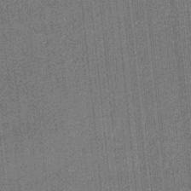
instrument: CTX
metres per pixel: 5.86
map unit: eHb
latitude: -31.6533
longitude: 73.4832
